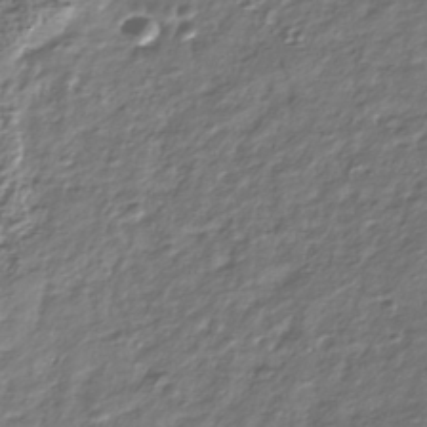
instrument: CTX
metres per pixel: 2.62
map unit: Nhu
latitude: -39.7667
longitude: -81.8961
